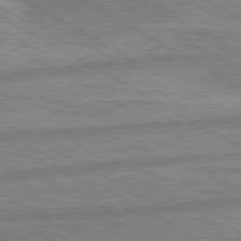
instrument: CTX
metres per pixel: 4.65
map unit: lApd
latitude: 80.2145
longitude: -171.5371
